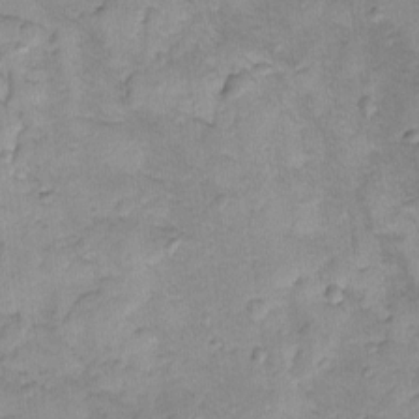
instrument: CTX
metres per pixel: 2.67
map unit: lAvf
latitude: -8.4440
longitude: -119.6694
